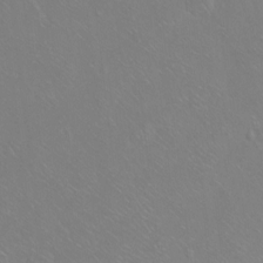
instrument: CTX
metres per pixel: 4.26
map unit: Ht
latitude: -6.7274
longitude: -37.4238
